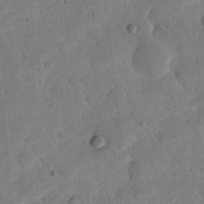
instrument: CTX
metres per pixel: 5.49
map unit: lAvf
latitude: 9.7261
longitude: 168.0850
